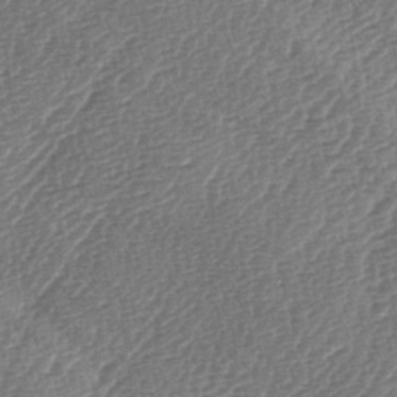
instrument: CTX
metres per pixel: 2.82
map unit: lAa
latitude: -3.2375
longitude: -128.7246
